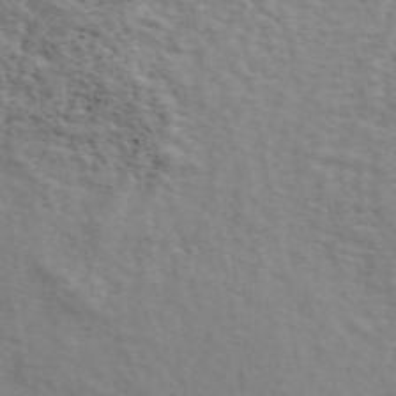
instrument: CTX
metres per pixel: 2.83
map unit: ANa
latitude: 49.1592
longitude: -74.3089
